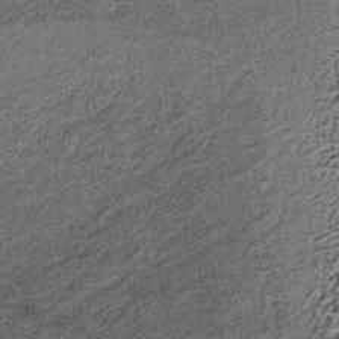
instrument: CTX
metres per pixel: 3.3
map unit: lHb
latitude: -38.8408
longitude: 65.6533
